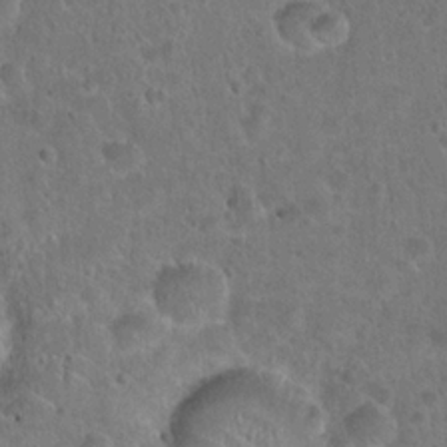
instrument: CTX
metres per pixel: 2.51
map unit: Hto
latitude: 21.5938
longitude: -48.4412
